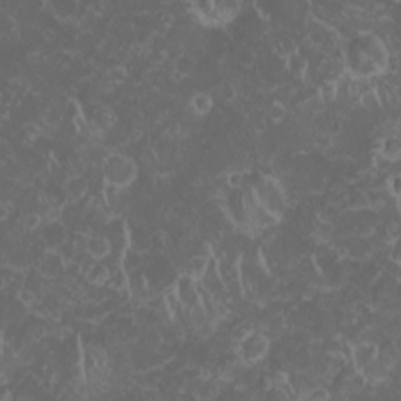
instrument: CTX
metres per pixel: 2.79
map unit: HNhu
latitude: -1.7289
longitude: 10.7274
